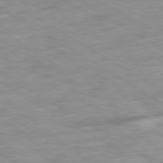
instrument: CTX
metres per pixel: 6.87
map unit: Ap
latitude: -80.3873
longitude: -74.9514
